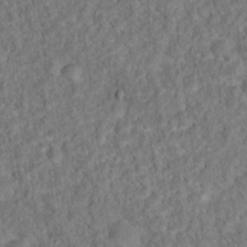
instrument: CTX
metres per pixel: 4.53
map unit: Ht
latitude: 15.1026
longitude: -37.9150
